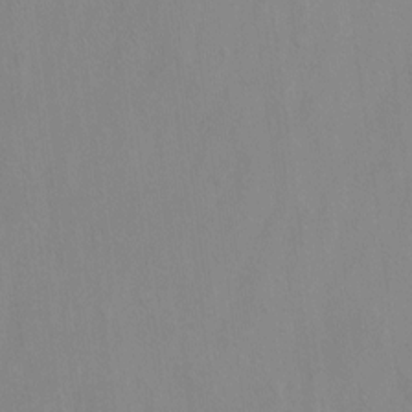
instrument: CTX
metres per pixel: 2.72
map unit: Nhu
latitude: -17.1620
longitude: -49.1970
